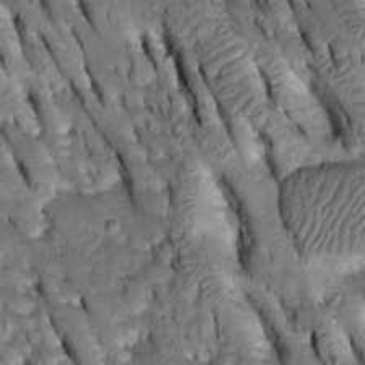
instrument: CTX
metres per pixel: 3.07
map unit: Htu
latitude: -2.5384
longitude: 150.8408
